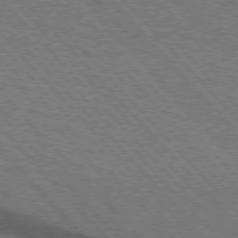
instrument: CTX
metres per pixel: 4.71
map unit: lApd
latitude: 75.7828
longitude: -84.9892
